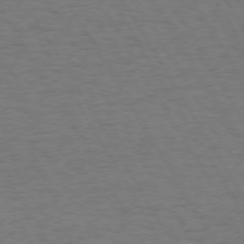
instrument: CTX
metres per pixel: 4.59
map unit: Hpe
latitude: 72.6113
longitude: -123.3104
